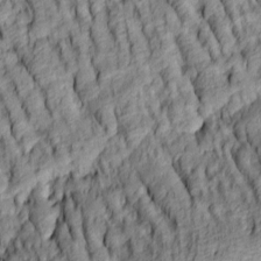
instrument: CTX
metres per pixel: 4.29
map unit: lAa
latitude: 5.2537
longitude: -115.9339
